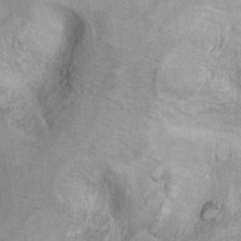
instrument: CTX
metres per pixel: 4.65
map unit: Ht
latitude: 9.1025
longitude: -31.7261
